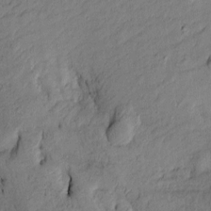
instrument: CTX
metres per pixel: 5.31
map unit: Htu
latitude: -8.4629
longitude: 177.6344
